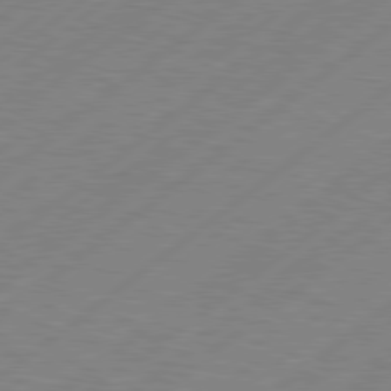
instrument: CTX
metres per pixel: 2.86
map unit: Hpe
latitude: 78.7435
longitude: -120.5168
